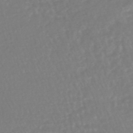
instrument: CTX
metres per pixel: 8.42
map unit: HNhu
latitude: -48.0094
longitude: 101.6721
